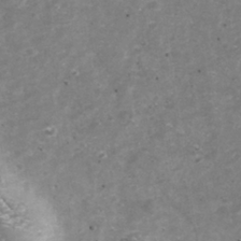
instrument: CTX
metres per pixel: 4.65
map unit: Nhu
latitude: -39.5588
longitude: -81.2915
